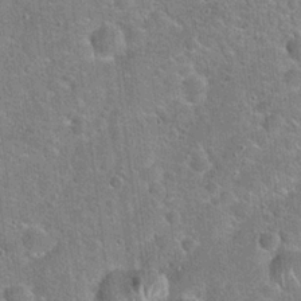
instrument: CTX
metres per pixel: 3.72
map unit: Hto
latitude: 21.6694
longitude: -51.1025
